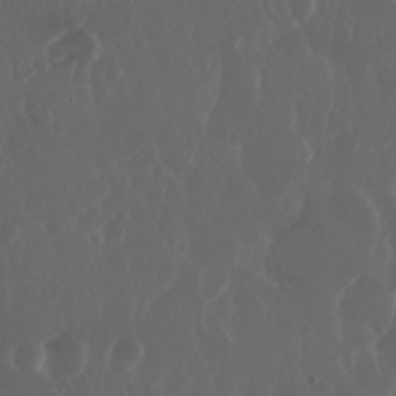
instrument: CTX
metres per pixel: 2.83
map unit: Nhu
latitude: 29.1214
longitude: -57.3103
